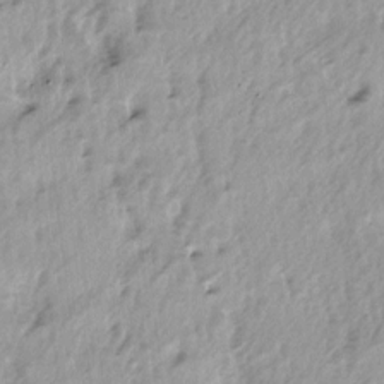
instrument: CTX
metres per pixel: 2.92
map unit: lAa
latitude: -5.0864
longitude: -125.4426
